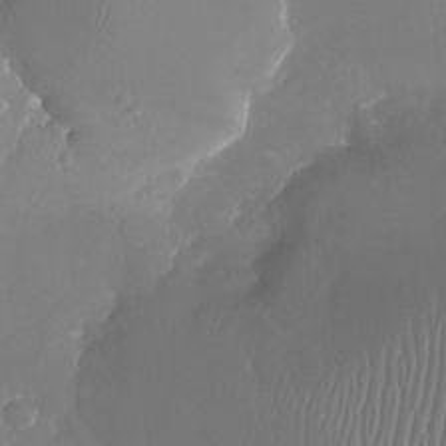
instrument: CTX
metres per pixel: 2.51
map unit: Nhu
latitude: -21.1431
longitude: -58.1578
